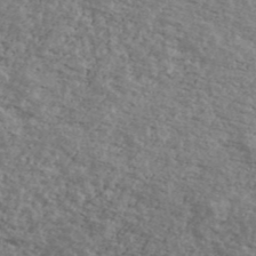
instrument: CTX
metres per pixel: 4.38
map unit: Ave
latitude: 40.6490
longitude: -108.3089
